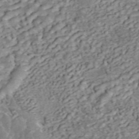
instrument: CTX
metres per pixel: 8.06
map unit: ANa
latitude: 45.4426
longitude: 25.4265
